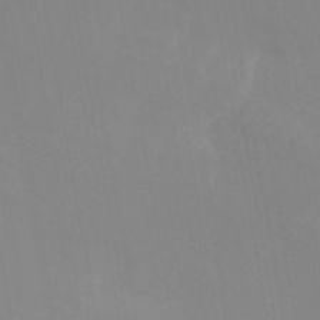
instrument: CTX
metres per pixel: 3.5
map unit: ANa
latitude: 46.1200
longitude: 27.6155
